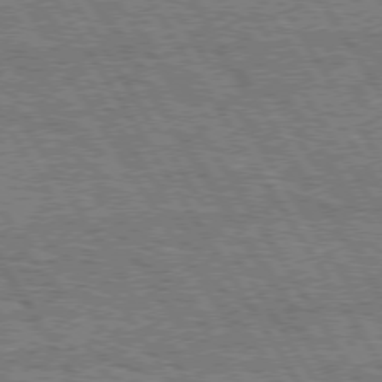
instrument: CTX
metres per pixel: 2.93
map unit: Hpe
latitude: 74.9136
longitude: -154.7813
